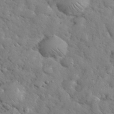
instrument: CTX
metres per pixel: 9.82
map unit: eHh
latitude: 37.1781
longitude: -67.4426
